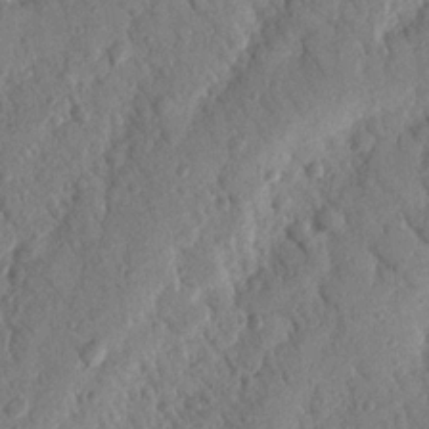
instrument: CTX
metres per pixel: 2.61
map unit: Nhu
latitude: 19.3481
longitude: -77.6882
